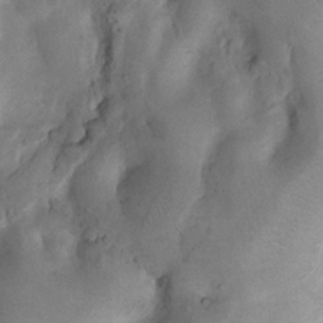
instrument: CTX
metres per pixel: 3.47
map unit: Nhu
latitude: 8.1767
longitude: -22.4979
